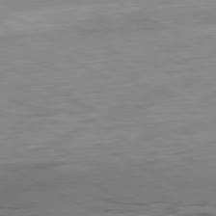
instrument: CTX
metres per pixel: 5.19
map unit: Ap
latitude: -80.7274
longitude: -93.0836
